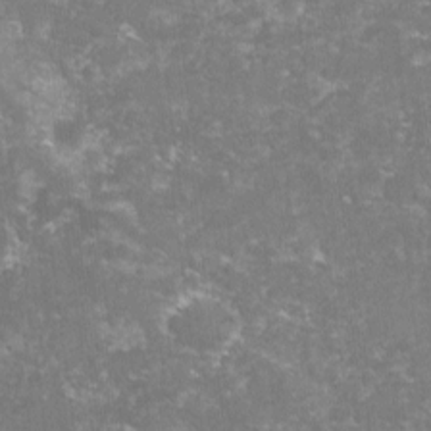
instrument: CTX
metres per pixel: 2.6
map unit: lHvf
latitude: -14.7841
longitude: -98.7813
